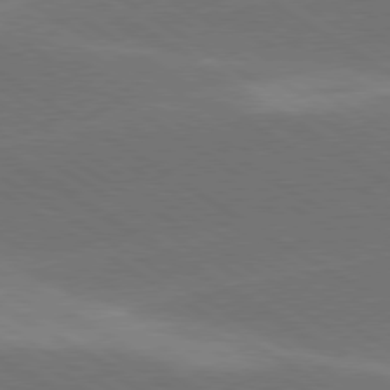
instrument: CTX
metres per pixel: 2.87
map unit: lApd
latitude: 78.7058
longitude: -51.7260
